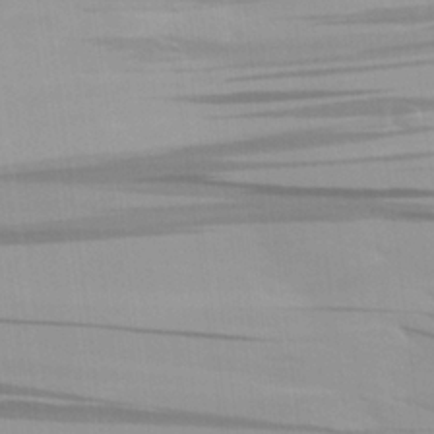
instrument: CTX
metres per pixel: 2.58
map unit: Aa
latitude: 27.6883
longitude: -138.6301
